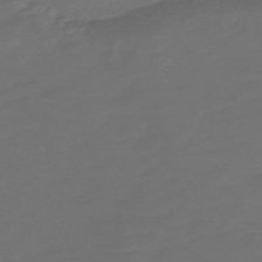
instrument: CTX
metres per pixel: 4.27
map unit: Nve
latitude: -58.5762
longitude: 66.0283
